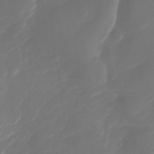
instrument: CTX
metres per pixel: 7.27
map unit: Nhu
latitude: -30.2172
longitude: -71.5749
